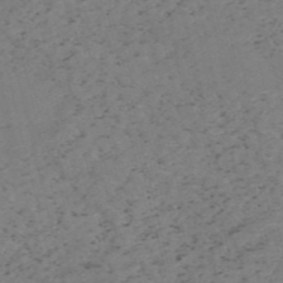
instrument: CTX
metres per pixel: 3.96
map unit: HNb
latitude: -55.0487
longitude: -47.4049
